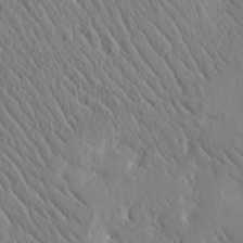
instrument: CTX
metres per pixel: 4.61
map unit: Htu
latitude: -1.5966
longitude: 175.2942
